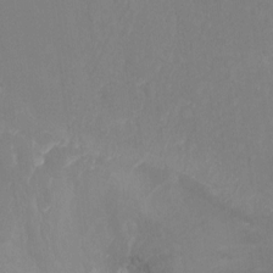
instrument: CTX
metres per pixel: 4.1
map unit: Hto
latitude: -8.1039
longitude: -47.4049
